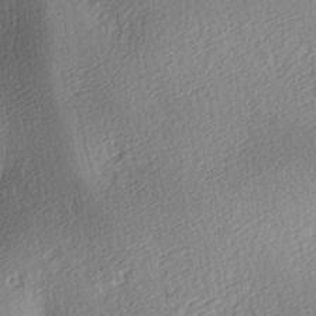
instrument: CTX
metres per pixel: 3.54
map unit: Ave
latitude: 3.7449
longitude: -112.4223
